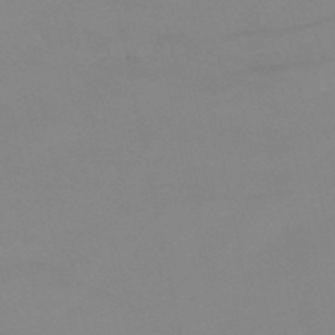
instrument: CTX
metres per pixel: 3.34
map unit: HNb
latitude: -52.9163
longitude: -45.4615
